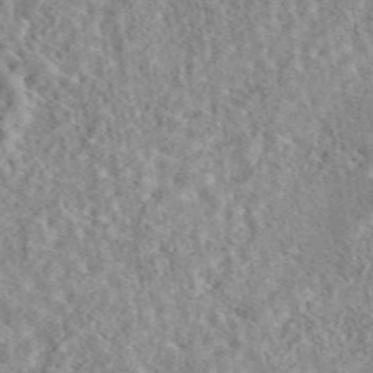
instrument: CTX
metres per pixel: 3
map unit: eAb
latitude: 44.4412
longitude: 117.1809
